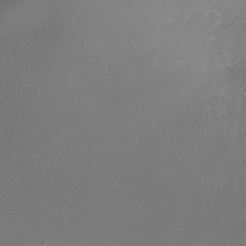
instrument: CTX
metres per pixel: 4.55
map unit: Nhe
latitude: -35.1998
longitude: -92.1955
